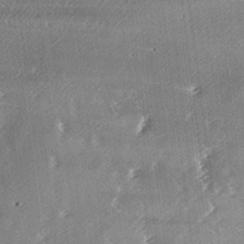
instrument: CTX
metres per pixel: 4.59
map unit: lAa
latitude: -6.5951
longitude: -124.8380
